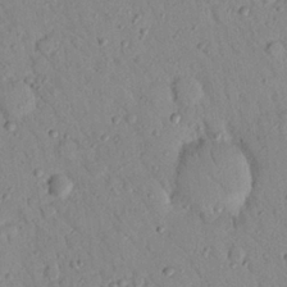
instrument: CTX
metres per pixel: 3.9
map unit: Nhu
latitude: 23.1592
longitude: -75.7261
